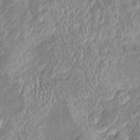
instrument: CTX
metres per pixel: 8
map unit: Htu
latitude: -5.9745
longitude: 158.4251
